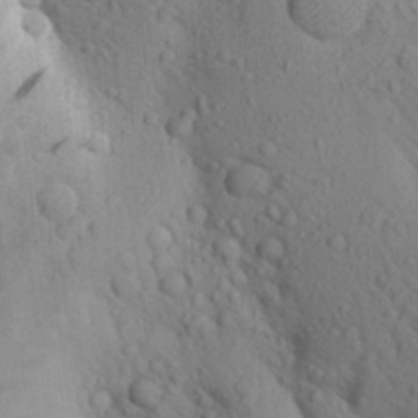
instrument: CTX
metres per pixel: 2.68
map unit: Aa
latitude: 25.6316
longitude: -148.4790
